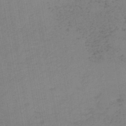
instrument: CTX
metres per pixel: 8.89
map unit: HNb
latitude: -44.8786
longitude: -42.5168
